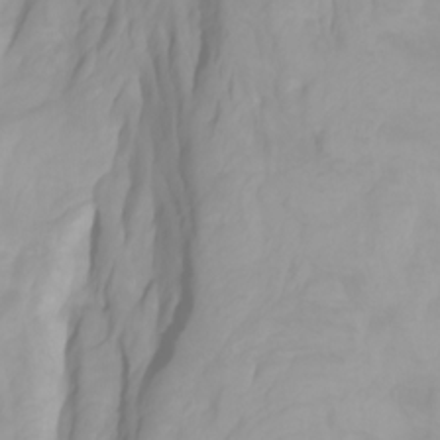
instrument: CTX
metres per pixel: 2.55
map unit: Ht
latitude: -1.9367
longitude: -61.6694
